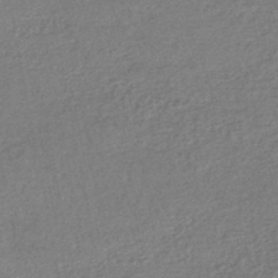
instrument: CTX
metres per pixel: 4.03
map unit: HNhu
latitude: -47.6155
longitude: 102.2173
